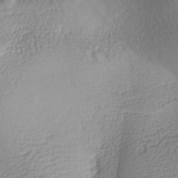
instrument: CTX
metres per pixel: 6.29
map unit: lAa
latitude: -8.0661
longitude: -125.6316
